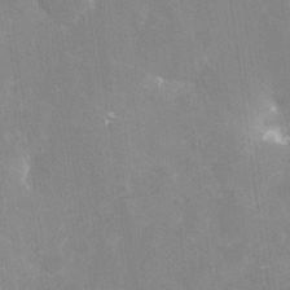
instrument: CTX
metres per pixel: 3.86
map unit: Nhe
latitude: -28.3684
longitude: -110.1767
